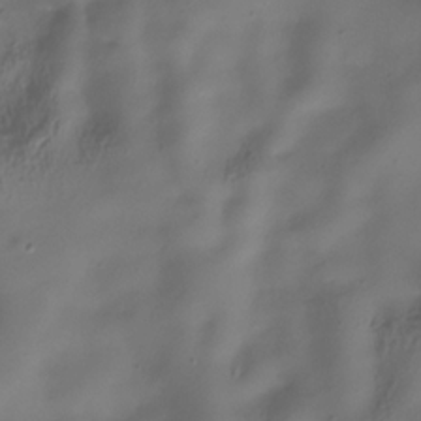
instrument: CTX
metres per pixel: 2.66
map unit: Hve
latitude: -31.6155
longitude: 94.2928
